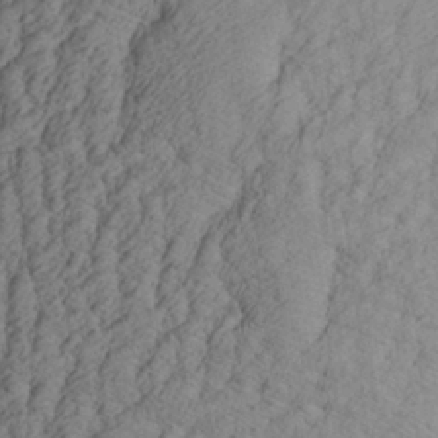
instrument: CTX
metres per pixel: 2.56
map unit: Aa
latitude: 27.4238
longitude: -135.7260
